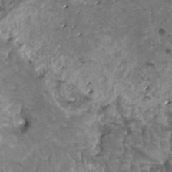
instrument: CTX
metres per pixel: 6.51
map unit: HNhu
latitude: 3.4237
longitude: 5.8044
